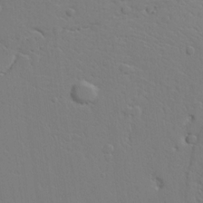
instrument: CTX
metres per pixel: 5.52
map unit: Aa
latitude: 21.1403
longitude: -124.4790
